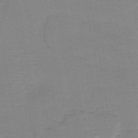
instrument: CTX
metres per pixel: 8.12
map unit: lHb
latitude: -40.8408
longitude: 52.7841
